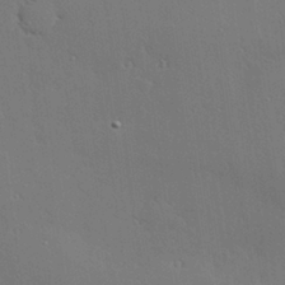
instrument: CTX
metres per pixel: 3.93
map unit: Hve
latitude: 26.6491
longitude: -90.6113
